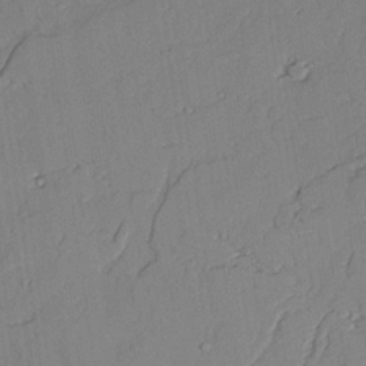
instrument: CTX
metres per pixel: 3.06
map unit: lAvf
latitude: 25.4426
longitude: -110.9514
